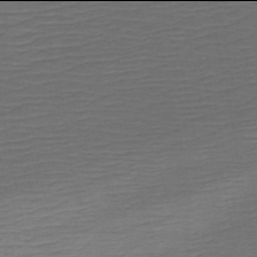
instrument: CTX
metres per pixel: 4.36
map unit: HNb
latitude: -54.0094
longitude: -44.0444
